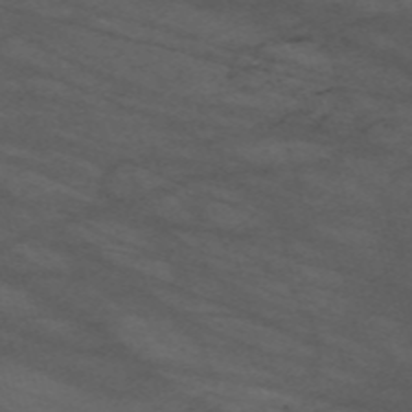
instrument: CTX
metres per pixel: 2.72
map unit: Nve
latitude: -59.8989
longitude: 61.3321
